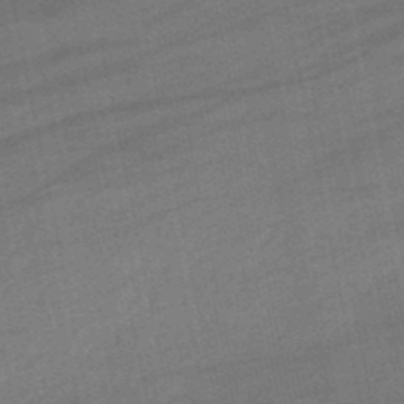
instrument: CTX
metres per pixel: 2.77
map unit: lHb
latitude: -49.5588
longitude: 78.2928
